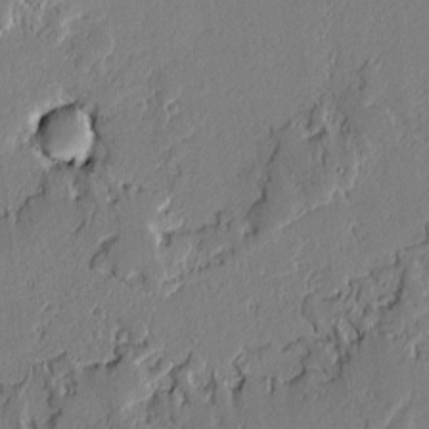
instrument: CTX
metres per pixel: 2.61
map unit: lAvf
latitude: -0.9920
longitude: -107.1592
